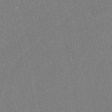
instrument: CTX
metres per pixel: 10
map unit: ANa
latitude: -45.1242
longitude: 104.4062
